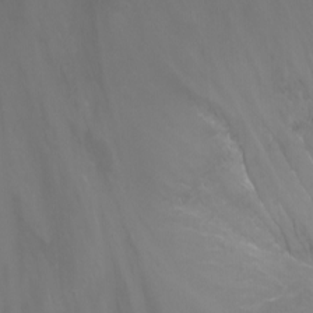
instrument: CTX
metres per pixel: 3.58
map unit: Nhu
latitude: -6.6707
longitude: -76.5545
